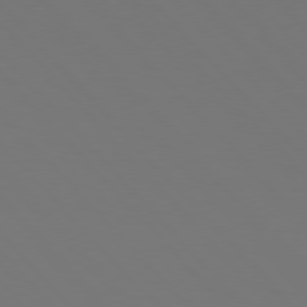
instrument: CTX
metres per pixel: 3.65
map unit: Hpe
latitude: 76.8002
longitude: -167.0080
